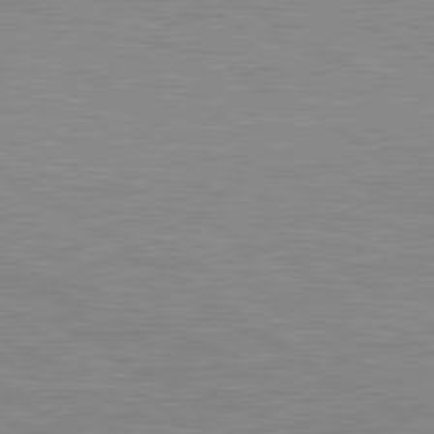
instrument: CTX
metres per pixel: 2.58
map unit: lApd
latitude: 81.0836
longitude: 161.5399
